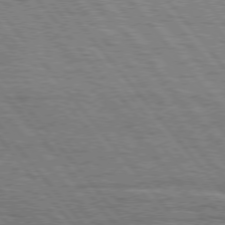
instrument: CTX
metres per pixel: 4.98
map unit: Hpe
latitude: 75.8961
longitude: -153.2726
